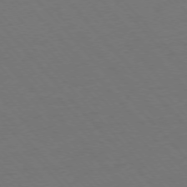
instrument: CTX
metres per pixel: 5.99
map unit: Ap
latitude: -76.2173
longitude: -86.2522
